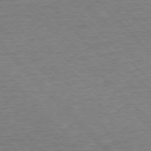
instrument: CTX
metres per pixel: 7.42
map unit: Ap
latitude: -76.7652
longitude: -95.1592
